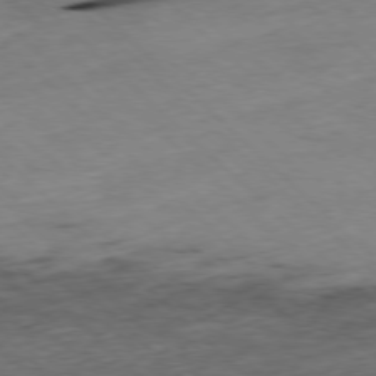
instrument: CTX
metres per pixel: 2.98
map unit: Ap
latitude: -77.8800
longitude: -61.0080
